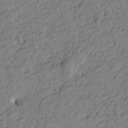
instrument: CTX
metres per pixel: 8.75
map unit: Htu
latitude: -1.3321
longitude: -176.9513
